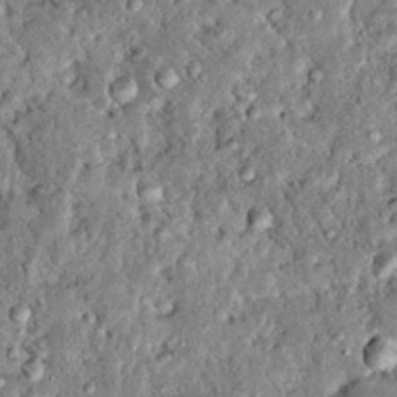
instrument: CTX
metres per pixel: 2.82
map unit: Hto
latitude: 15.4427
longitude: -35.4426
